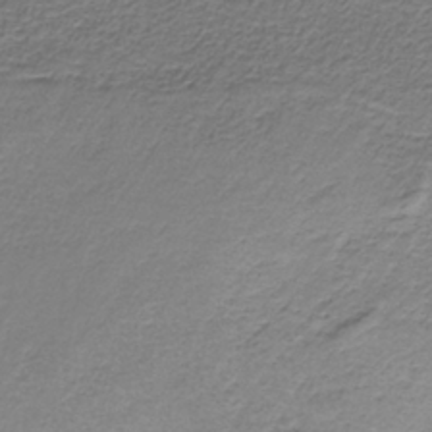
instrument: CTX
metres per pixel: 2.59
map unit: HNb
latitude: -35.3699
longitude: 58.4440
